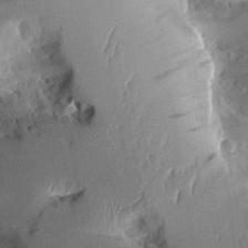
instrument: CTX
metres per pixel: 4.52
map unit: Aa
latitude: 10.8380
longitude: -126.2145
